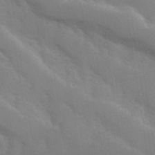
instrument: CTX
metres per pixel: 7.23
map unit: Hve
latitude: 31.0081
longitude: 151.1431
